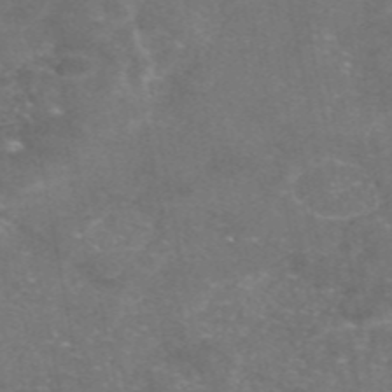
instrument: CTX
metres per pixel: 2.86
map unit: eAb
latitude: 47.1404
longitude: 120.2739
